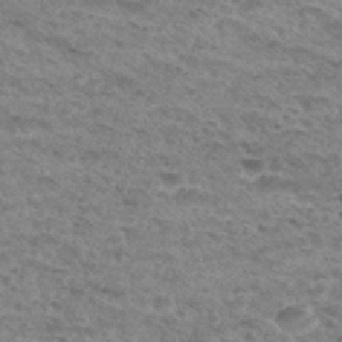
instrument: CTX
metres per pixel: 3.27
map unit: Hto
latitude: 31.9906
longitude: -48.3089
